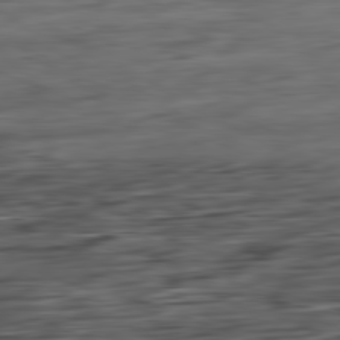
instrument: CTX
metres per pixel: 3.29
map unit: Ap
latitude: -81.6911
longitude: -79.6694
